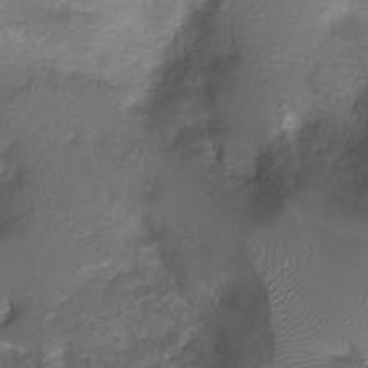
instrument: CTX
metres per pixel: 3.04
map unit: Ht
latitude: -6.2550
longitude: -19.8583
